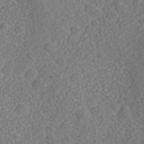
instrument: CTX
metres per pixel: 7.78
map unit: Nhe
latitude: -40.3117
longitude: -100.3467
